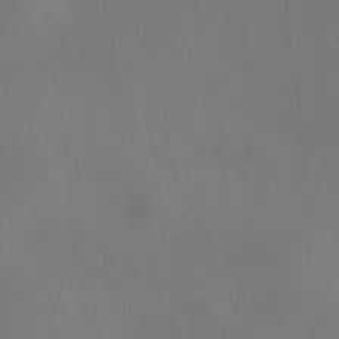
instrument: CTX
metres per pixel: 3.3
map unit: HNhu
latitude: 11.3293
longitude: 10.9353
